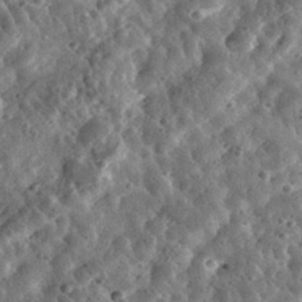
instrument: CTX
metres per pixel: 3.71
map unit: eHh
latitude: 33.7450
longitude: -79.0459
